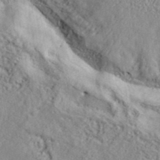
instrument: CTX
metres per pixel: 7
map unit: lHvf
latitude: 38.7435
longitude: -89.8206
